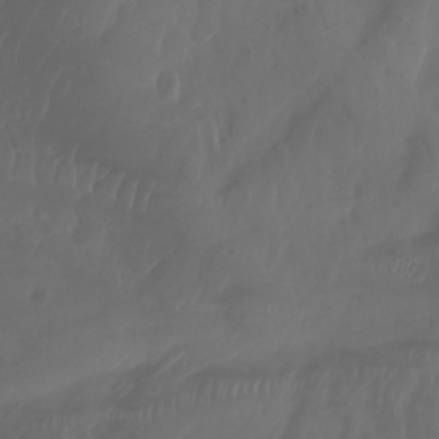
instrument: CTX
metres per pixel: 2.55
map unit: Aa
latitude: -8.0094
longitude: -79.5371
